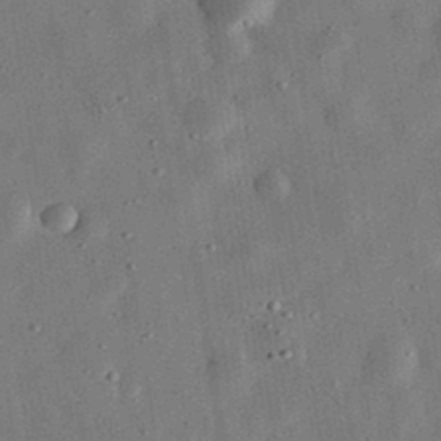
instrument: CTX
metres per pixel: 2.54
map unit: eHh
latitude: 31.8962
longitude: -76.3278
